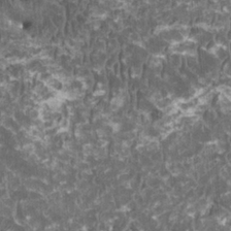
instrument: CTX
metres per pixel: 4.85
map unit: HNhu
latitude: 2.1011
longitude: 0.0661
